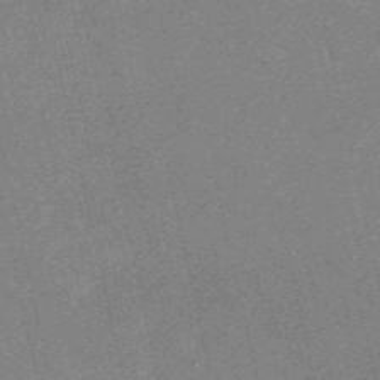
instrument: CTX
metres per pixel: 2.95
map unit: HNb
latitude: -54.5385
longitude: -40.3278
